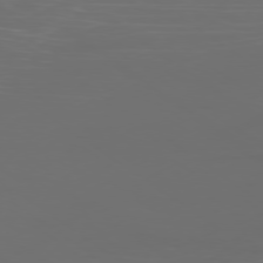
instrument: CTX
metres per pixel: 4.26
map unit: Ap
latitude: -79.0486
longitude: -93.4237
